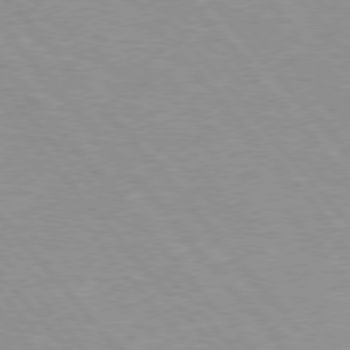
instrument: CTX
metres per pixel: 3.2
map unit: Hpe
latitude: 75.8394
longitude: -154.8947
